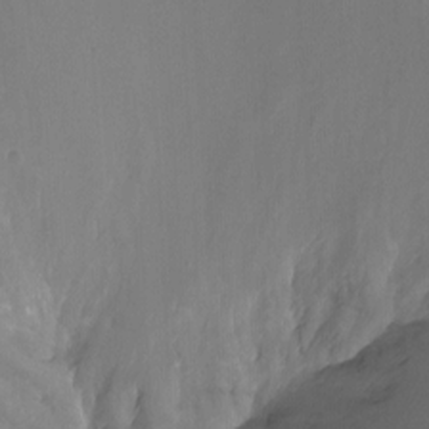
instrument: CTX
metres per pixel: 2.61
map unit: Ht
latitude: -12.3117
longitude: -44.0633
